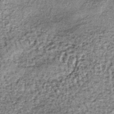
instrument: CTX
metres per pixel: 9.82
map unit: lHb
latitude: -37.8422
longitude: 65.0676
